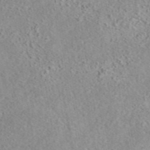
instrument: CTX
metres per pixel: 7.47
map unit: eAb
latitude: 44.1200
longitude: 116.4817
